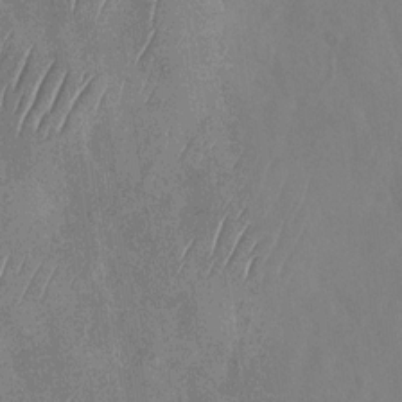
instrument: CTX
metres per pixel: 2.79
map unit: Nhu
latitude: -29.3888
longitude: -58.2900
